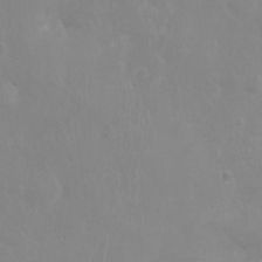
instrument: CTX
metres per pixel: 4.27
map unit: Nhu
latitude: 1.4993
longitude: -14.6491
